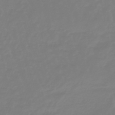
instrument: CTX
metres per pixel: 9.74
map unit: eHb
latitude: -46.1794
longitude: 82.4251
